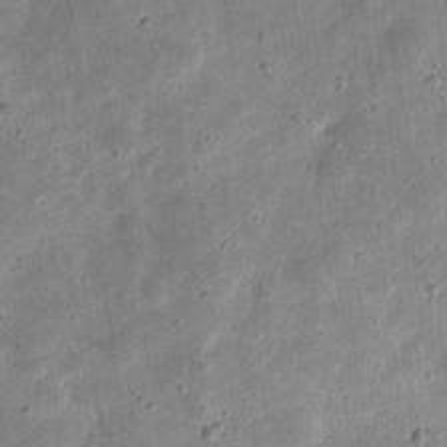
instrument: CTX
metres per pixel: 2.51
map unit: eHh
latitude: 8.0255
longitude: -71.8772
